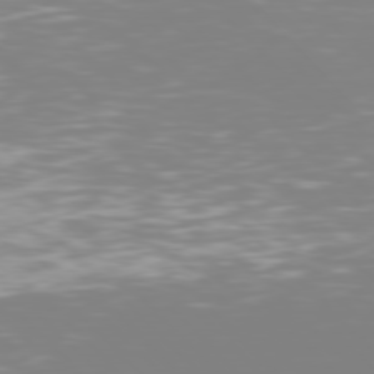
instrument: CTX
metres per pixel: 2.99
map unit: Hpe
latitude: 77.2348
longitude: -161.9339
